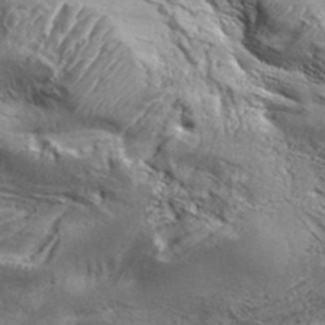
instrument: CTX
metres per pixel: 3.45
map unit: Aa
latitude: 34.3845
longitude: -135.1592
